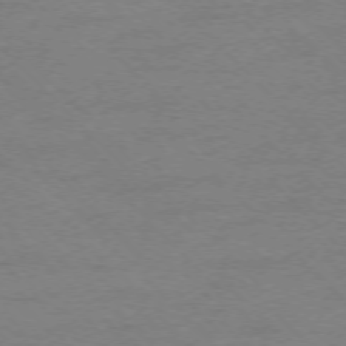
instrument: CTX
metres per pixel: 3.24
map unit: Ap
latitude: -75.2943
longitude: -77.9717
